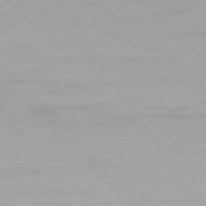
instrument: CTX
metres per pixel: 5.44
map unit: Hpe
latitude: 77.4237
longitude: -164.6868
